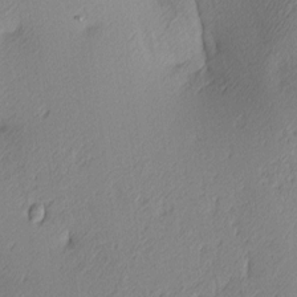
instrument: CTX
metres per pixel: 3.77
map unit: lAa
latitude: 3.9906
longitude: -116.1578
